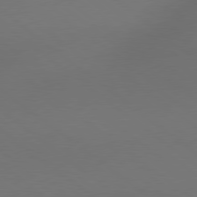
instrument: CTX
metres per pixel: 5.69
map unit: Hpe
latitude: 78.7813
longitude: 175.5966
